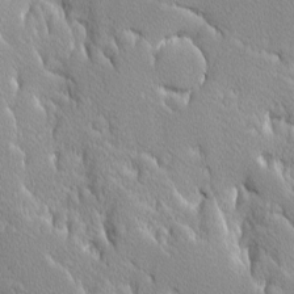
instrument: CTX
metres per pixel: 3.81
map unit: Ave
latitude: -10.0472
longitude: -117.4993
